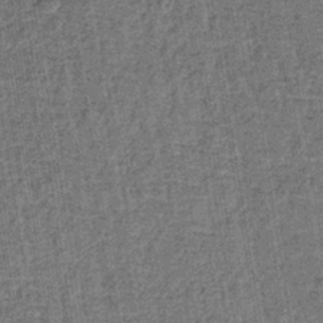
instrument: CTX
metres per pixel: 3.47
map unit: lHb
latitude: -39.7667
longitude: 60.4818
